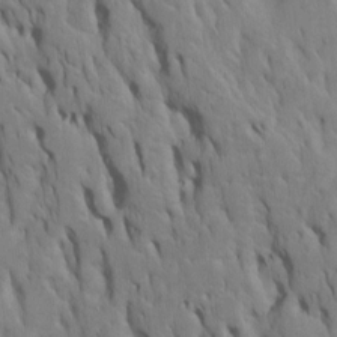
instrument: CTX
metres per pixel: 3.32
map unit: Htu
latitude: -7.8233
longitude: 144.8408
